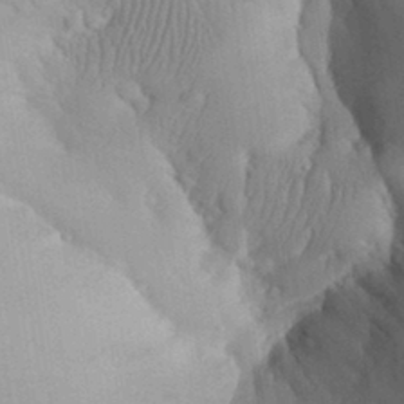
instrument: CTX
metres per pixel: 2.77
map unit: Aa
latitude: 32.4223
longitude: -142.1956
